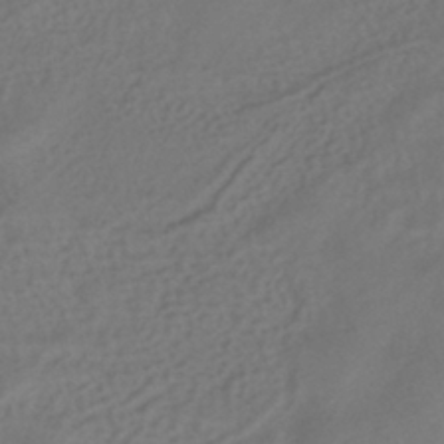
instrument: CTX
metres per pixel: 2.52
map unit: HNhu
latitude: -41.1809
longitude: 100.8785
